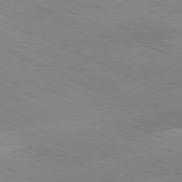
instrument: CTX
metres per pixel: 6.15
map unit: Ap
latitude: -80.4251
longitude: -67.1781
